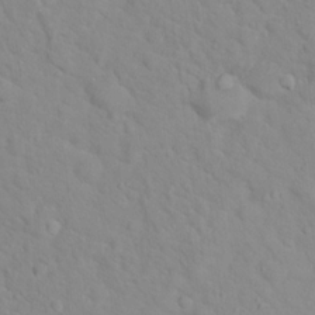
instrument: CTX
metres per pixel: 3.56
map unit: Hto
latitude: 16.9892
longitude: -36.1389
